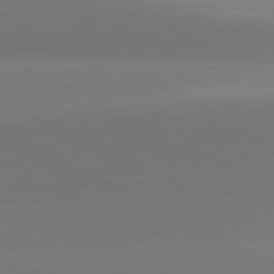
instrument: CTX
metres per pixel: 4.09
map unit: lApd
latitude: 81.4237
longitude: 146.0661
